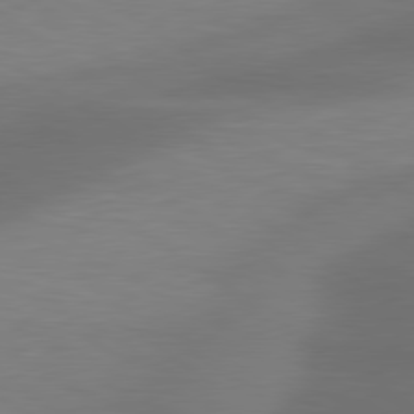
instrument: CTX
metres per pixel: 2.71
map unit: lApd
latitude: 79.7639
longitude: -86.7435
